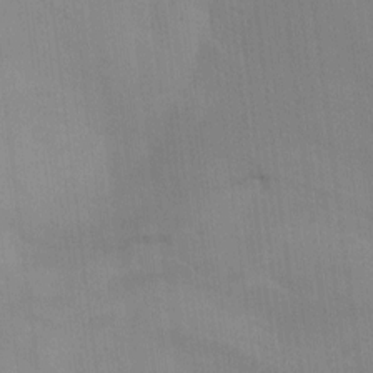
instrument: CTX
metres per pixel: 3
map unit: Nhu
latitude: -7.8233
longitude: -67.7260
